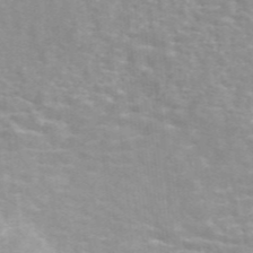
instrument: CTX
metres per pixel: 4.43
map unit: ANa
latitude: 46.4034
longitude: 26.4062
